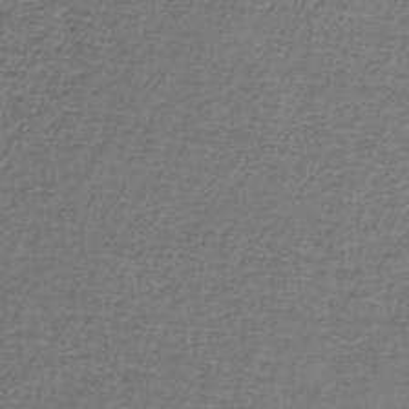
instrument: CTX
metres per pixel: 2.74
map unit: lHb
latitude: -39.4455
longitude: 60.8219
